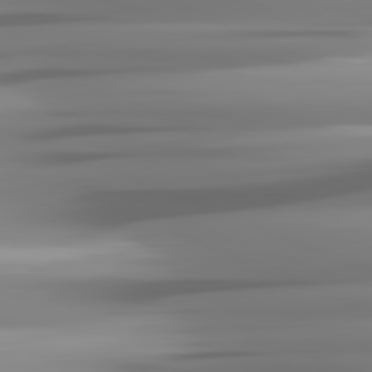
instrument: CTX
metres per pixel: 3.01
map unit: lApd
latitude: 81.7072
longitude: -142.8191
